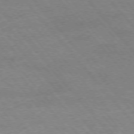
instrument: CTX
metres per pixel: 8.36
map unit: Hpe
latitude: -76.4251
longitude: -13.4993
